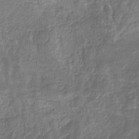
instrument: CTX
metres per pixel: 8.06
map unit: HNhu
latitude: -29.5210
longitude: 67.1809
